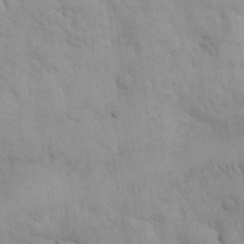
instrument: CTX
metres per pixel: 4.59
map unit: Nhu
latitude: 27.6127
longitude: -71.1781
